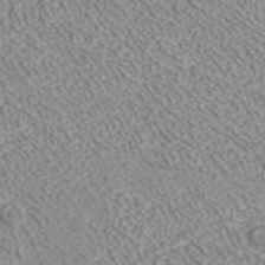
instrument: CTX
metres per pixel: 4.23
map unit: ANa
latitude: 41.6315
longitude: 28.5196
